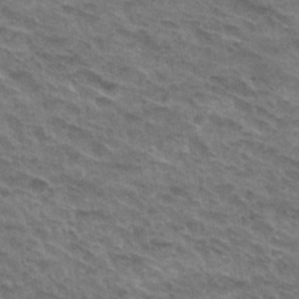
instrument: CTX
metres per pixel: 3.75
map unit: Hto
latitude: 32.3278
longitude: -46.9703
